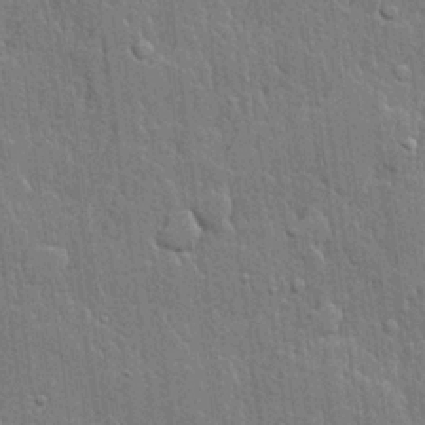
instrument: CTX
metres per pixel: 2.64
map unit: lHvf
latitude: 21.4049
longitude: 142.9919
